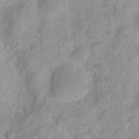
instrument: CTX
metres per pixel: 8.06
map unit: eHh
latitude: 8.2901
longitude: -74.9325
